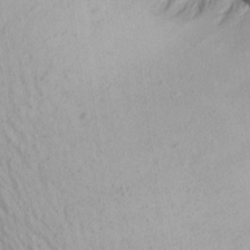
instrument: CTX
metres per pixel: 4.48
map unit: Aa
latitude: 20.1200
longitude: -146.4034
